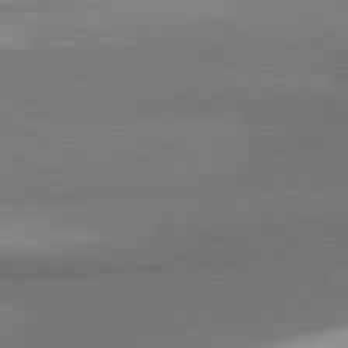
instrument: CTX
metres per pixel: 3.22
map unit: lApd
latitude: 81.6127
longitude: 174.4062
